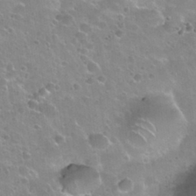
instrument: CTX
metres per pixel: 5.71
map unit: Nhu
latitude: 30.8758
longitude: -53.0837
